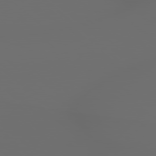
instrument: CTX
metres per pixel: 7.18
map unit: lApd
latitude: 79.0459
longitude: -167.6693
